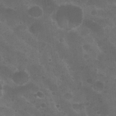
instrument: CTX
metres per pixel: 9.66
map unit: Nhu
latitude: 26.2901
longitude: -51.1592
